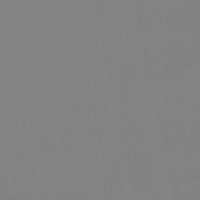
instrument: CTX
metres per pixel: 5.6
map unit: HNb
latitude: -53.8422
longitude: -50.1011
